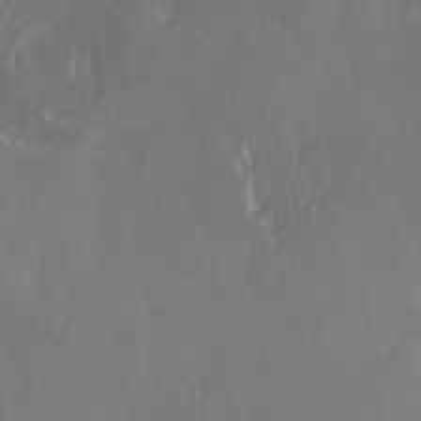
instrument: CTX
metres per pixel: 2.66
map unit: HNhu
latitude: 5.2348
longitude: 13.1998
